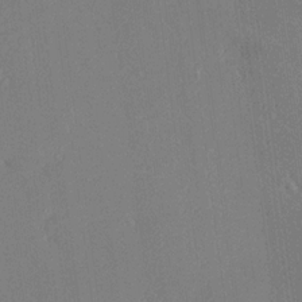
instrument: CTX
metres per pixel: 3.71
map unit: Ave
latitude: 18.1389
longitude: -140.3845
